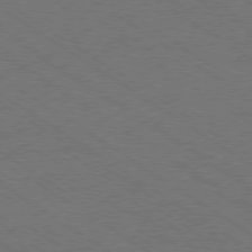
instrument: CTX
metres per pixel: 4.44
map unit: Ap
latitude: -79.9178
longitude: -66.1011
